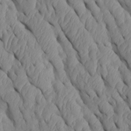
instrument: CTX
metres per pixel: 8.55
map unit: Htu
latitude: 1.9528
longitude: 148.4062
